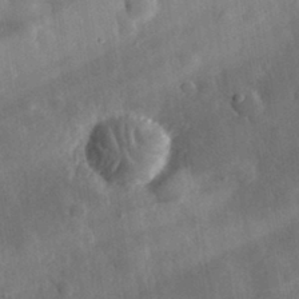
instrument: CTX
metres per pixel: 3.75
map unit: eHh
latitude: 32.4034
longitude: -78.7813
